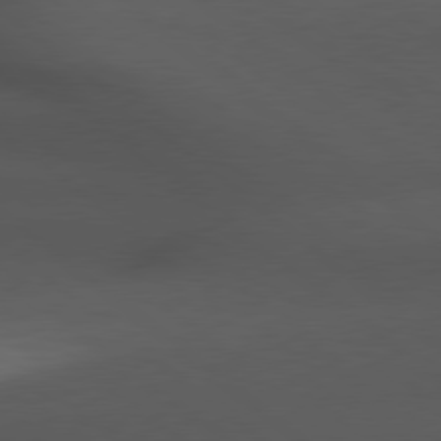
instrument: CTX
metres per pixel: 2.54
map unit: Hpe
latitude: 78.7058
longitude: -162.1011
